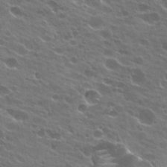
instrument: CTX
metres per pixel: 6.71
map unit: Hto
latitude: 24.8757
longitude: -37.3860
